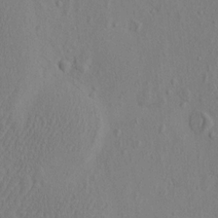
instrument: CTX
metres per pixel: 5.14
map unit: eHh
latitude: -3.0297
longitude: 18.2173
